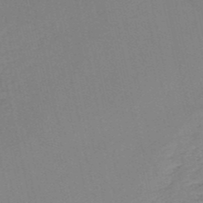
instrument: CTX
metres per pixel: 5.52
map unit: HNb
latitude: -52.6140
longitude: -42.5735
